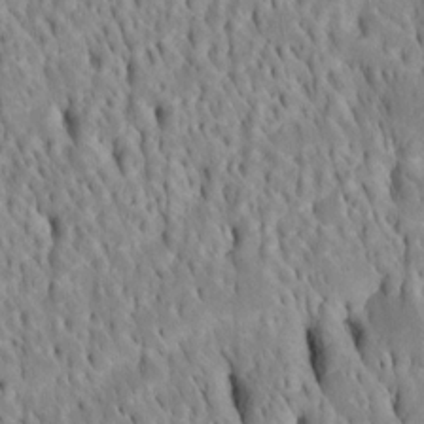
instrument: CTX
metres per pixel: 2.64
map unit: Htu
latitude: -4.6707
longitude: 151.4454
